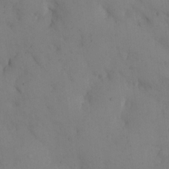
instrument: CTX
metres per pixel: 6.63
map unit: Hto
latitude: 11.2159
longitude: -61.3481
